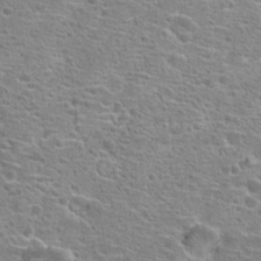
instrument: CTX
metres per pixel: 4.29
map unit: Hto
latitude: 21.2726
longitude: -41.8016
